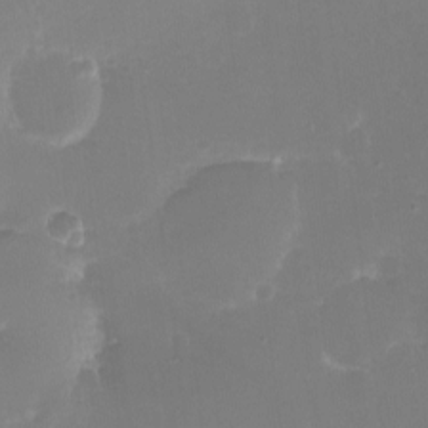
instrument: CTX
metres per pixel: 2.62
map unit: eHh
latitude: -6.1605
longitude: -78.1578
